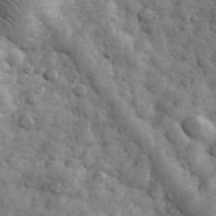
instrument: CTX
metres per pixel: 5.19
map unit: eHh
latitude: 33.2159
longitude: -67.5182
